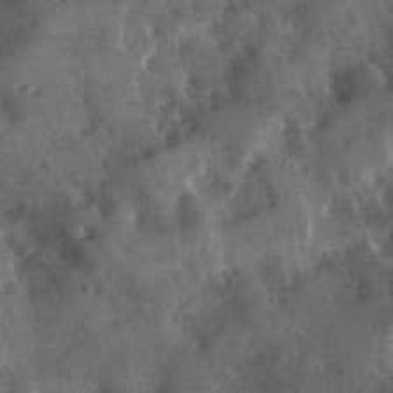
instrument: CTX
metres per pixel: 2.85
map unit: Ave
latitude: 18.0255
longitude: -131.5938
